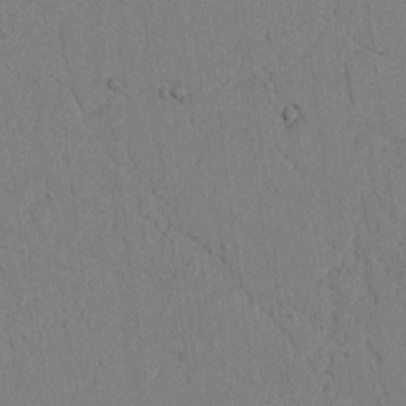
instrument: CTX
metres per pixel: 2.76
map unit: lAvf
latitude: 6.5168
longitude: 167.8233
